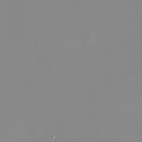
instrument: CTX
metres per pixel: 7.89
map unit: HNhu
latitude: 9.6316
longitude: 10.7841
